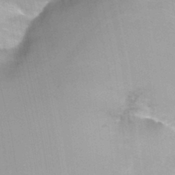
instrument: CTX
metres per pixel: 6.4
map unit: Nhu
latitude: -13.8422
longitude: -57.0458
